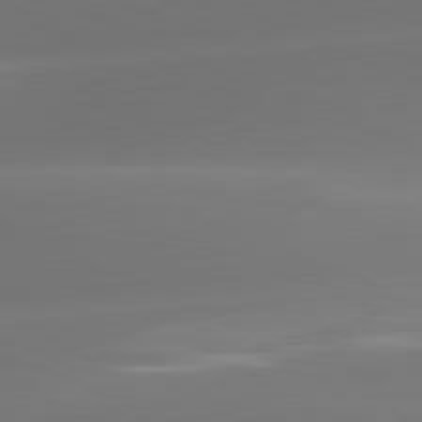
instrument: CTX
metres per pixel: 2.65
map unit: lApd
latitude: 81.5749
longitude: -161.1592
